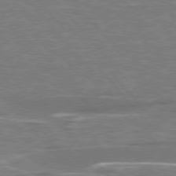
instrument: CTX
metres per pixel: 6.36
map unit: lApd
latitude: 76.2522
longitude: -63.2915
